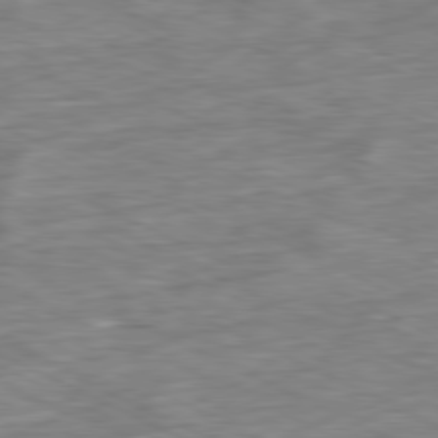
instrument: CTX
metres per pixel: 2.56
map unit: Ap
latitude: -80.7841
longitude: -91.3293
